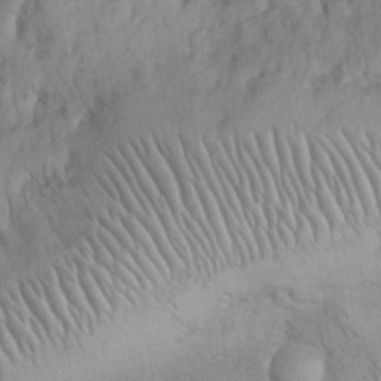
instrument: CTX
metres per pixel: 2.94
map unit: eHh
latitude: 32.8380
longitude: -65.1781
